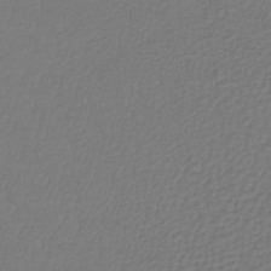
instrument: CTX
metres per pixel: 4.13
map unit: lHb
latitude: -42.6518
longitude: 64.4440
